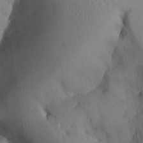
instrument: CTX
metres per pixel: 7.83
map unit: Aa
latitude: 25.4615
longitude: -128.8002
